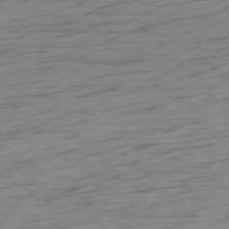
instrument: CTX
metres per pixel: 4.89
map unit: Ap
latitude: -77.2187
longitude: -79.4616
